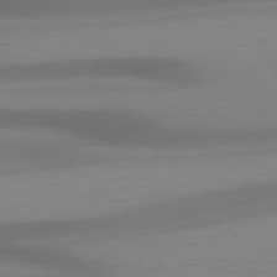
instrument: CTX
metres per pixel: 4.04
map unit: Hpe
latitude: 77.8961
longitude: -126.0822
